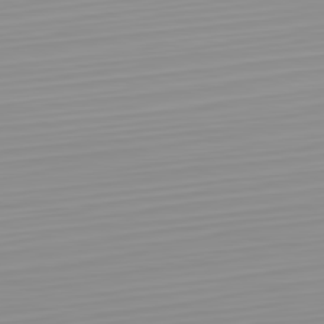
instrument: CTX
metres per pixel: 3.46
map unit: Hpe
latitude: -82.2928
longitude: 17.6911
